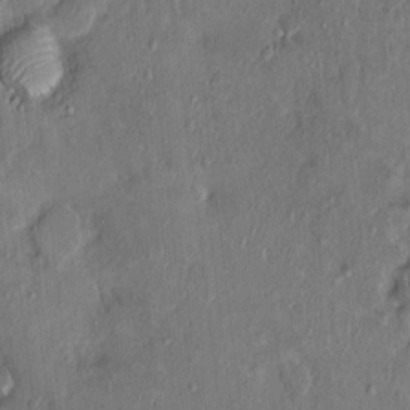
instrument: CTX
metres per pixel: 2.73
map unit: Nhu
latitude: 1.2537
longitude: -14.6491
